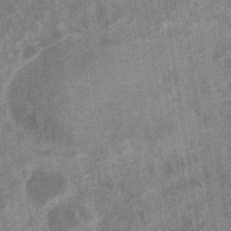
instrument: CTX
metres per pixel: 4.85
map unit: eHb
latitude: -35.5021
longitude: 76.7085
